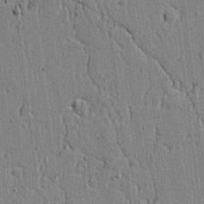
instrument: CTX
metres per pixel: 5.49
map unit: lAvf
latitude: 5.6127
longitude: 165.0109
